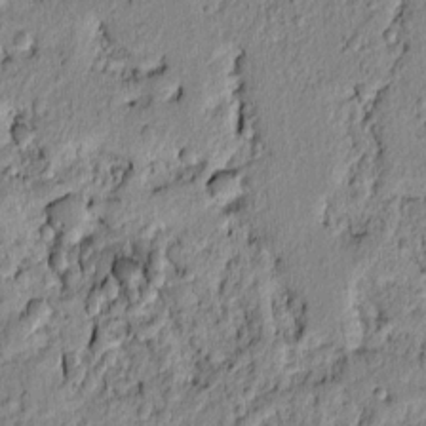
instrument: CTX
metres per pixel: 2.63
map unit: lAvf
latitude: 6.6679
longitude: 166.3117
